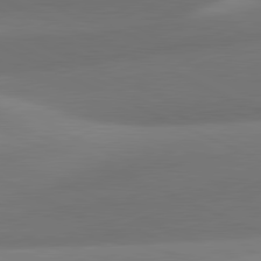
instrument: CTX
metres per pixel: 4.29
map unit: lApd
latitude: 81.3104
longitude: 130.5762
